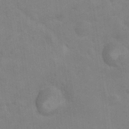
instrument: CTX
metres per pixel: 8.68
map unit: Nhu
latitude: 10.4979
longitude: -25.8016
